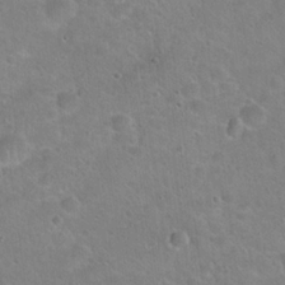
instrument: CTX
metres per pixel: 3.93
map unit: Hto
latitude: 21.6883
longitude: -51.5938
